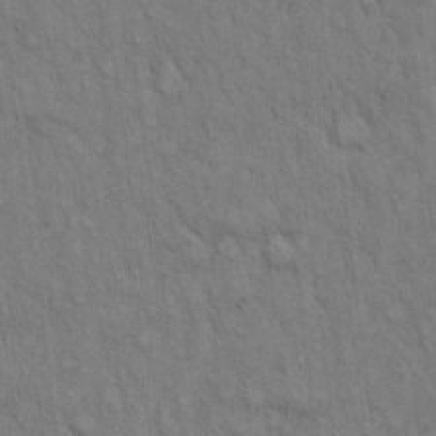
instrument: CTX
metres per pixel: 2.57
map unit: Hto
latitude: 14.0822
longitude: -60.7813
